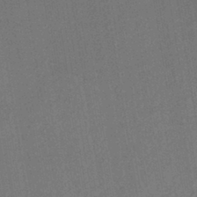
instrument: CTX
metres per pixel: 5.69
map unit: lHb
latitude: -42.0661
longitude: 60.7841
